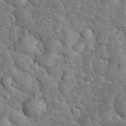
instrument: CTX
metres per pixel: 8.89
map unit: eHh
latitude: 33.5749
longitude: -66.5923
